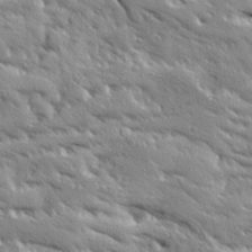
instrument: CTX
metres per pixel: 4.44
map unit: Ave
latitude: 19.8394
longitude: -136.2712
